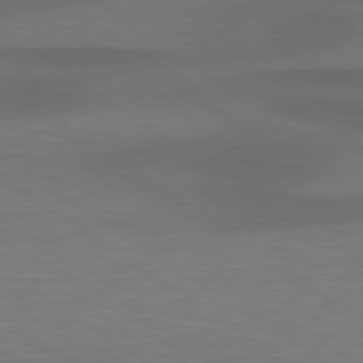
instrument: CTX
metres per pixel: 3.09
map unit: lApd
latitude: 79.3671
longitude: -91.1214
